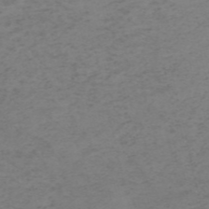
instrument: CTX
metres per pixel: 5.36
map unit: HNb
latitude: -55.2565
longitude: -46.7436
